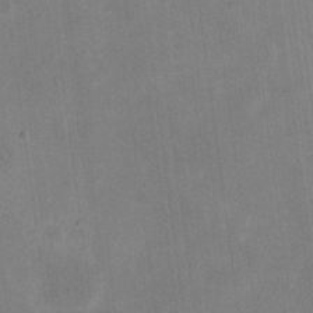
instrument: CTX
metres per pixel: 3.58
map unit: eHh
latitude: 20.2712
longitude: -69.7828
